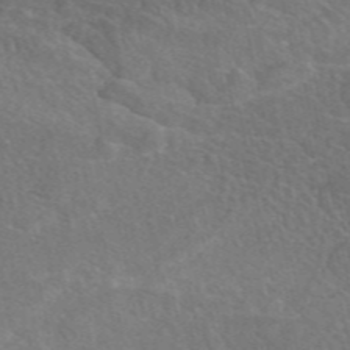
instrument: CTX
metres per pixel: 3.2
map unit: eAb
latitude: 49.0647
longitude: 118.1795
